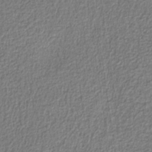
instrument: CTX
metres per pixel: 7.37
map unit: eAb
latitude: -38.8408
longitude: 52.1227
